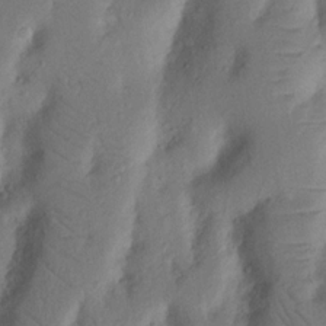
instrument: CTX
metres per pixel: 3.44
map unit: Nhu
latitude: 18.2711
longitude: -77.1214
